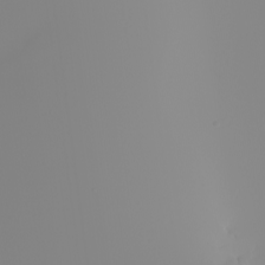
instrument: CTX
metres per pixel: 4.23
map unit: Nhu
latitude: -5.1620
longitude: -94.0444
